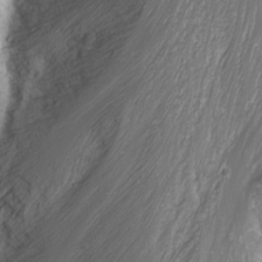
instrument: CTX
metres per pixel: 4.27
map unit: Nhu
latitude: -0.8597
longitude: -79.9528
